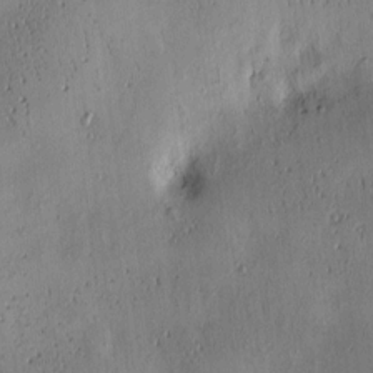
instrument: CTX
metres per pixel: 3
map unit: eHh
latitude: -0.3118
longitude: 19.1998
